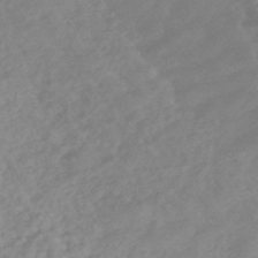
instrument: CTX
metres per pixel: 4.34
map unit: HNhu
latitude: -45.2187
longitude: 91.4833
